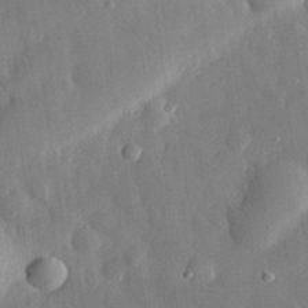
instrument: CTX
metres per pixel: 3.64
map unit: eHh
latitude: 29.6127
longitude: -78.0255
